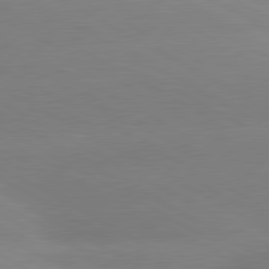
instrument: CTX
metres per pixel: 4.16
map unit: lApd
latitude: 80.3845
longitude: -153.7828
